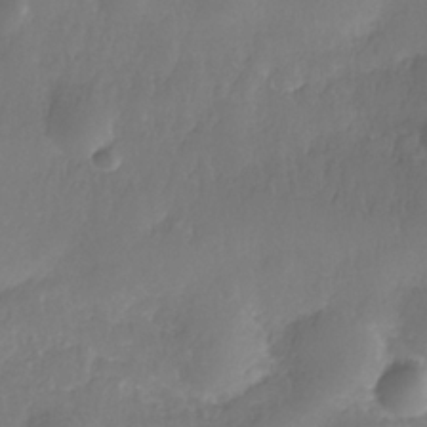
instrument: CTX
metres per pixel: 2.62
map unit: Nhe
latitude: -36.2739
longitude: -178.6680
